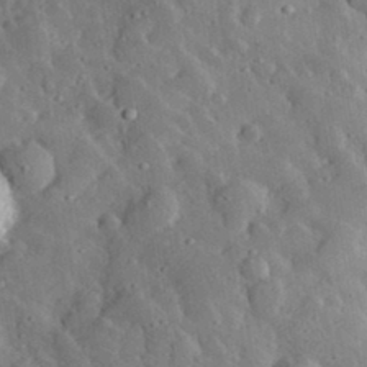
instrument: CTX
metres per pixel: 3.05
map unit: lHvf
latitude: 33.2915
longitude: -82.4034
